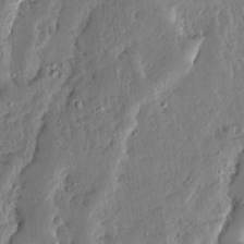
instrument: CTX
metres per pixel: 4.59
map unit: Ave
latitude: 13.5371
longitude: -136.8002
